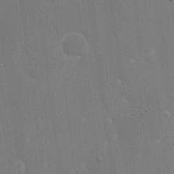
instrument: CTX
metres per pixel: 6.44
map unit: eHh
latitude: 19.7827
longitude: -68.4223
